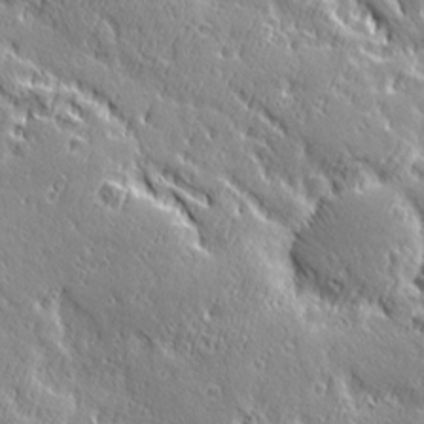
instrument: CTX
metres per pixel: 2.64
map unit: Ave
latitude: 20.7435
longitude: -135.8772
